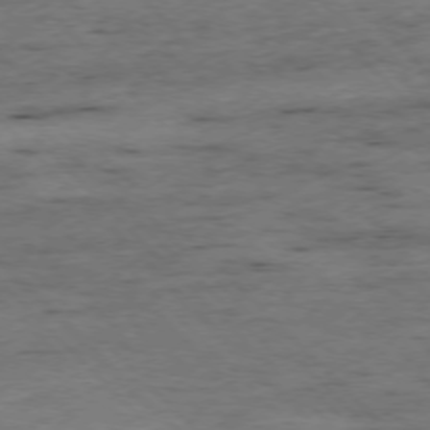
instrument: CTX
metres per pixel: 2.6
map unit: Ap
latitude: -76.6330
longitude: -87.1781
